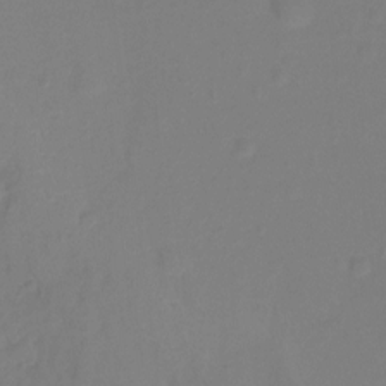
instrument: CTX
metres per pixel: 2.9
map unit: Hto
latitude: -11.3699
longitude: -39.9906
